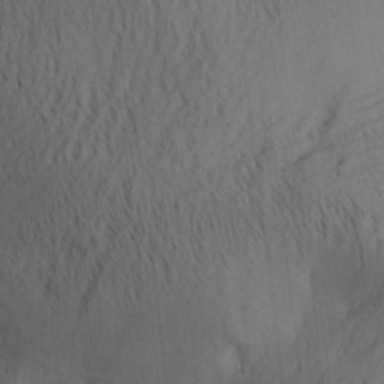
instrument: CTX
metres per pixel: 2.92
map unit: Aa
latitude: 30.3468
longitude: -140.7435
